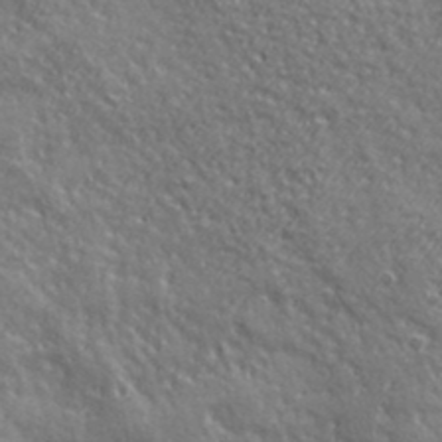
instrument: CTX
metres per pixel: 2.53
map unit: Ave
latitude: 20.5357
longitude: -135.3103
